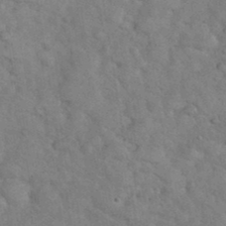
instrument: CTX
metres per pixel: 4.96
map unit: eHh
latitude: 37.0270
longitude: -64.6301
